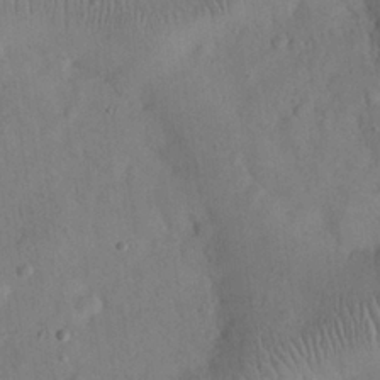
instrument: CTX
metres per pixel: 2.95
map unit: eHh
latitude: 25.5560
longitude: -66.3656
